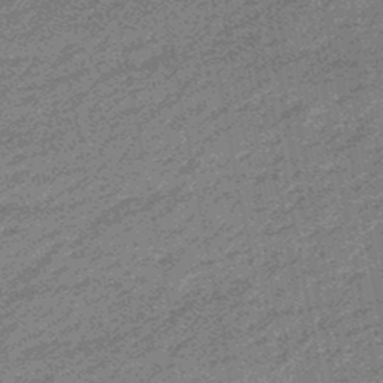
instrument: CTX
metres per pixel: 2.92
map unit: eHb
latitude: -48.1795
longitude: 84.5762
